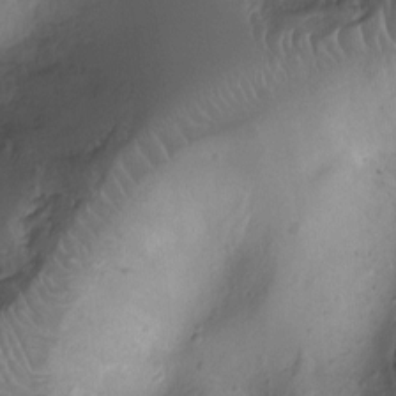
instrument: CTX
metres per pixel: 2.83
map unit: Ht
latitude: -8.9919
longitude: -21.0081
